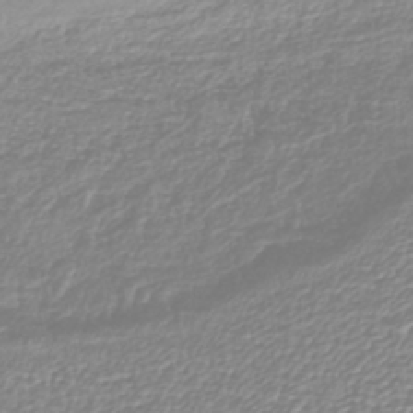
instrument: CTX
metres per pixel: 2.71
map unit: lHb
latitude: -40.2550
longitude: 64.5007
